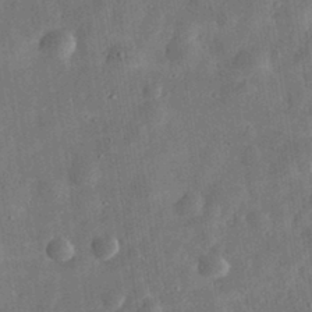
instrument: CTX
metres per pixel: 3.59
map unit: eHh
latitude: 32.3278
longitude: -75.0270
